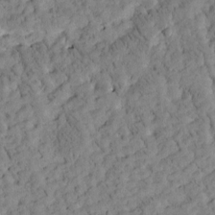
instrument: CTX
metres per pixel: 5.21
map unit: Htu
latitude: -3.9556
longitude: 173.6722
